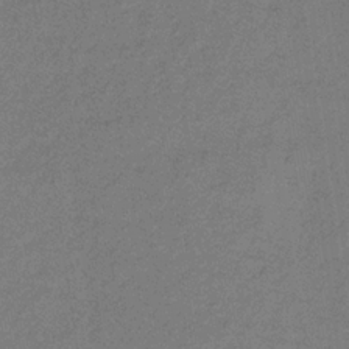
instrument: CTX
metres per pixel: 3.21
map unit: lHb
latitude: -32.5385
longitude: 66.6329
